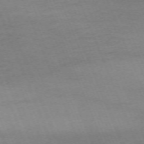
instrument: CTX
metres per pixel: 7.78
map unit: Nhu
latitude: -68.3117
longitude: 38.1228
